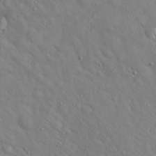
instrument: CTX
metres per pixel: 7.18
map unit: Hto
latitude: 19.0458
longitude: -53.6505
